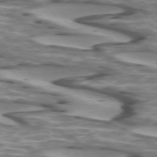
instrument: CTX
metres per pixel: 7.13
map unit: lApd
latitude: 73.7828
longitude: -57.1592
